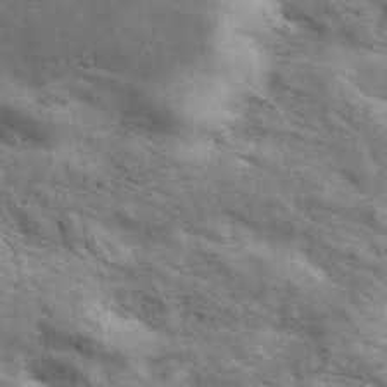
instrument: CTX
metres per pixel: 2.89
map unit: ANa
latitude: 41.6882
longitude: 16.1795
